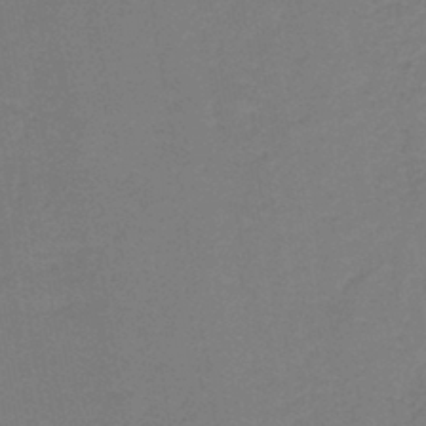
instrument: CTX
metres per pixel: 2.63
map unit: HNb
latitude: -43.4454
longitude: 49.3888
